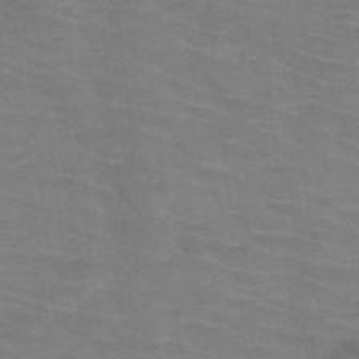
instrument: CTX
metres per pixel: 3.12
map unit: HNb
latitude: -47.6533
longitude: -45.8016
